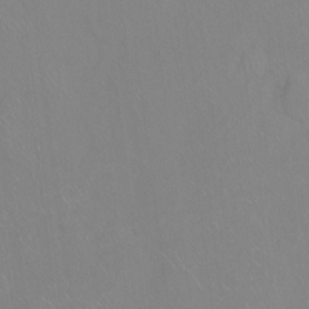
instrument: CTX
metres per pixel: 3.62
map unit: Hto
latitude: -14.3307
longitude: -43.2915
